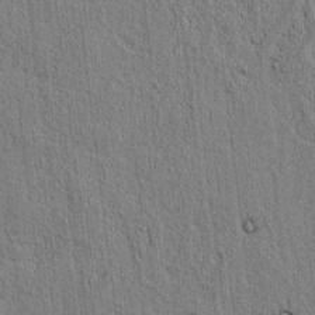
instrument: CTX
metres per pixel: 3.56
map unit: lAvf
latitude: 6.7813
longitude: 164.8597
